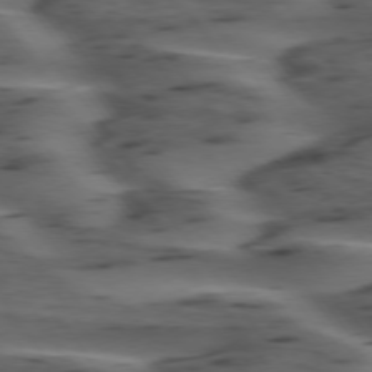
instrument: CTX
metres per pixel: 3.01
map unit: lApd
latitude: 75.5182
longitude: -70.7813
